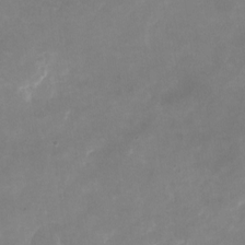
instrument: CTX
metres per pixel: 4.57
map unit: Nhu
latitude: -23.7100
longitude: -70.1767
